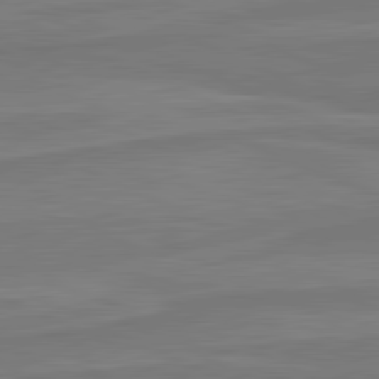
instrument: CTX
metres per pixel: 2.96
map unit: lApd
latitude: 81.6316
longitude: 169.8422
